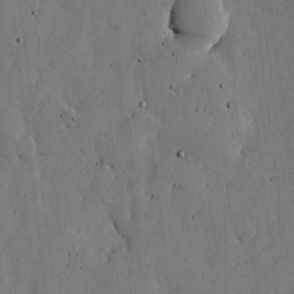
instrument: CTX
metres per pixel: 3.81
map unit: lHvf
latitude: 18.9324
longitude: -113.9339
